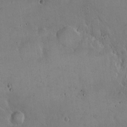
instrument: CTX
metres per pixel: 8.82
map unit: Hto
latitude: 16.4034
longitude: -59.3671
